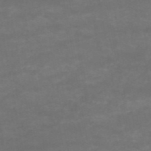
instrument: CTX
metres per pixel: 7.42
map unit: HNb
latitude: -51.5966
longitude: -39.8394
